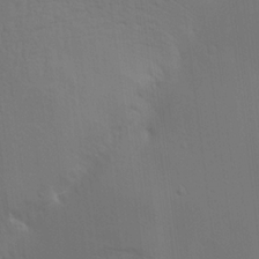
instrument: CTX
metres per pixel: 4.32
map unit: Aa
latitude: 15.2159
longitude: -147.4049
